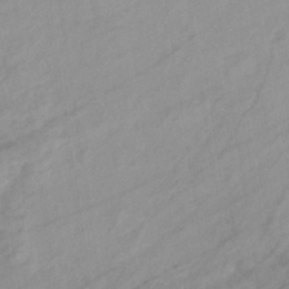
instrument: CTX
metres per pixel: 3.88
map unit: eHb
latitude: -33.1620
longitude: 70.8786
